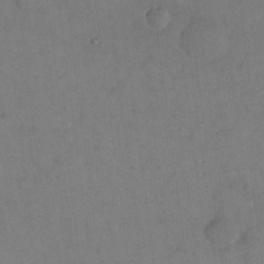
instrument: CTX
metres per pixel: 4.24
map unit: eHh
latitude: 18.8947
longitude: -64.5546
